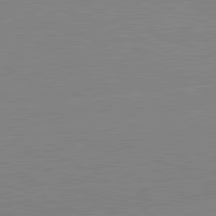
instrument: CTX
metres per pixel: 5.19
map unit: lApd
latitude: 81.8961
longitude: -157.6882
